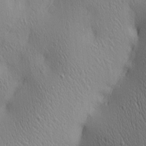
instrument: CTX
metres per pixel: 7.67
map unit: lAa
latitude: 4.3656
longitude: -117.6694
